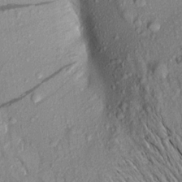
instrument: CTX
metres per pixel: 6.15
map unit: Aa
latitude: 17.0458
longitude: -147.0270
